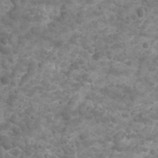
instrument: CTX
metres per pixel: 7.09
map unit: Ave
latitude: 16.6679
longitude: -133.2159
